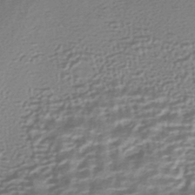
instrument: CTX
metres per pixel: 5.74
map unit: HNhu
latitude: -43.1620
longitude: 99.4454
